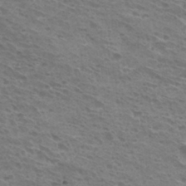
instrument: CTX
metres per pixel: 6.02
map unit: Hto
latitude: 32.3278
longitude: -41.3481
